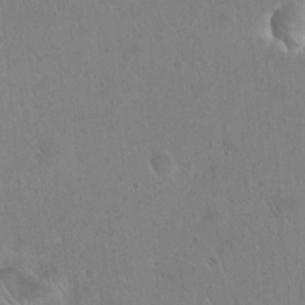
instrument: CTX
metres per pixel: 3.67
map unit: eHh
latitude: 22.5168
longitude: -58.3278
